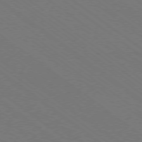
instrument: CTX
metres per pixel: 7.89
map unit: Ap
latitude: -78.8975
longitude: -64.2145
